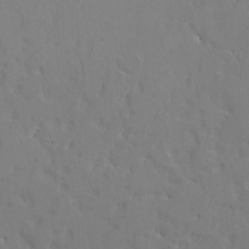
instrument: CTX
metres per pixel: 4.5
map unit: HNhu
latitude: 3.7071
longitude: 8.0283
